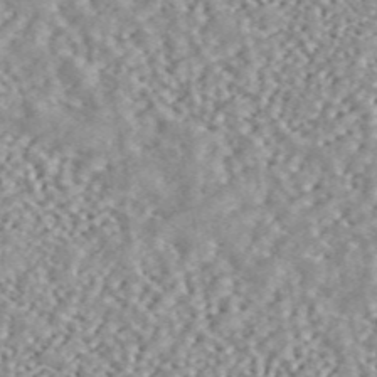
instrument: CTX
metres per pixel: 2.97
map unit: ANa
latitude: 45.8016
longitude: 50.3873
